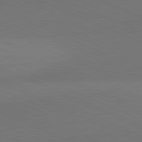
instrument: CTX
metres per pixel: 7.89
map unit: lApd
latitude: 81.4237
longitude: 136.6329
